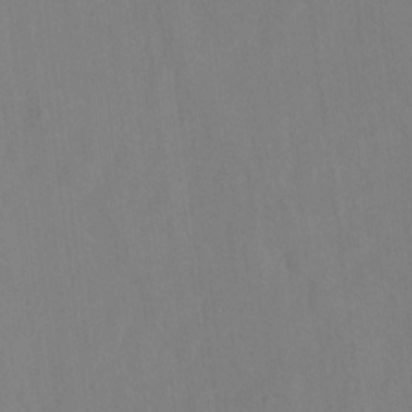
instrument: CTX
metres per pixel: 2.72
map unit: Ht
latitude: 5.8205
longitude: -30.2145
